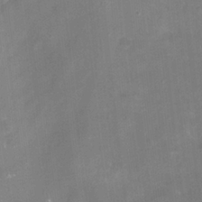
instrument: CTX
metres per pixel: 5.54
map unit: Nhu
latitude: -16.5007
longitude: -56.5734
